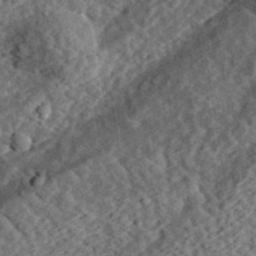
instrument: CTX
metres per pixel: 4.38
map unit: eHh
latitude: 36.9892
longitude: -79.0837
